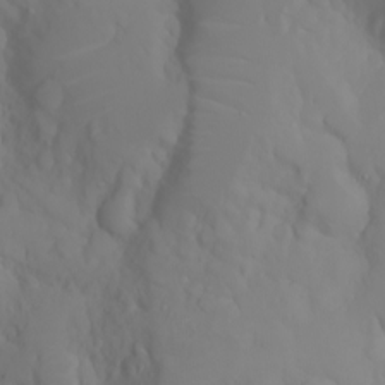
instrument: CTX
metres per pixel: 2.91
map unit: Nhu
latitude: -6.8030
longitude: -88.0444
